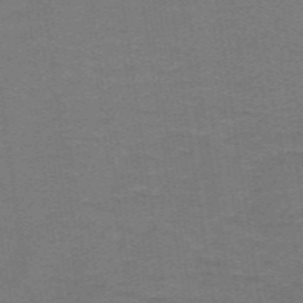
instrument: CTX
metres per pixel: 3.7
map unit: lHb
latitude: -42.4440
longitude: 54.3684
